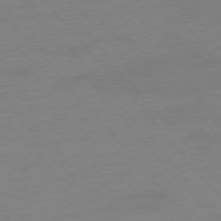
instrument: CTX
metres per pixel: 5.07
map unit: Hpe
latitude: -76.5196
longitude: -15.2915
